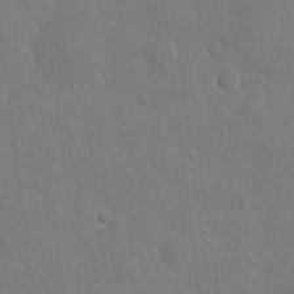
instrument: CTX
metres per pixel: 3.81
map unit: eHh
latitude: 10.0444
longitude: -70.5357
